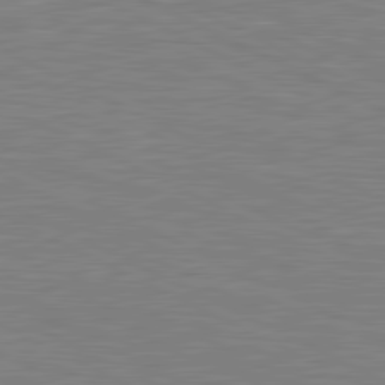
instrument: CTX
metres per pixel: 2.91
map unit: lApd
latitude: 81.0080
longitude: -169.6505
